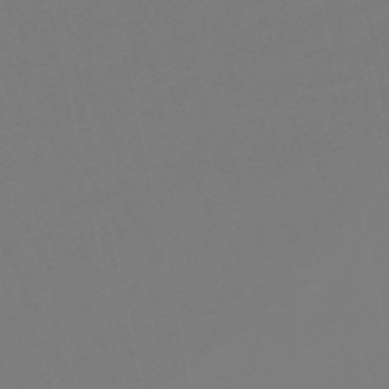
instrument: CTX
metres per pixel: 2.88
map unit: eHb
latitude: -48.8786
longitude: 85.8800
